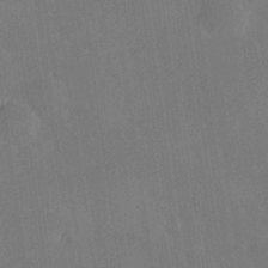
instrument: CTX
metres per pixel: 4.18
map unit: Hve
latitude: 27.2537
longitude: 145.1242
